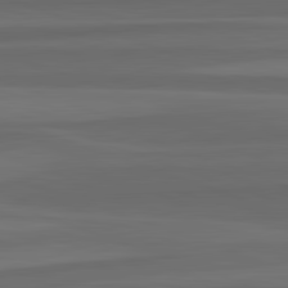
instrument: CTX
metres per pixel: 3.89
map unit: lApd
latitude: 82.7813
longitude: 176.1795
